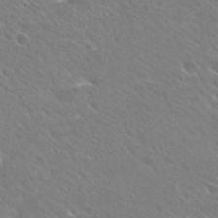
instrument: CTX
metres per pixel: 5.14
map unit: Hto
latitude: 27.0648
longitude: -39.7638
